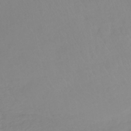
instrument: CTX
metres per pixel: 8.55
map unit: lHb
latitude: -41.3321
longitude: 71.3321
